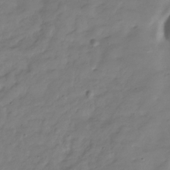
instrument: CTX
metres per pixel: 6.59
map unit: Hve
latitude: -31.5021
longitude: 91.1054
